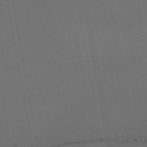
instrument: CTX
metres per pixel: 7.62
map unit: lHb
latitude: -46.6329
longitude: 75.2754
